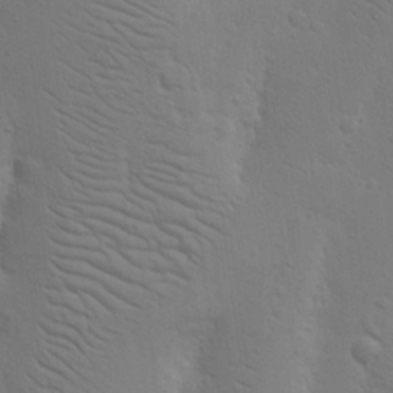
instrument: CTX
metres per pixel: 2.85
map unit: Nhu
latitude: 15.7828
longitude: -78.2712
